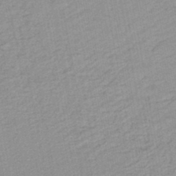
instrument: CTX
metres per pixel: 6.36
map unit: lHb
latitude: -45.8989
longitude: 69.7099
